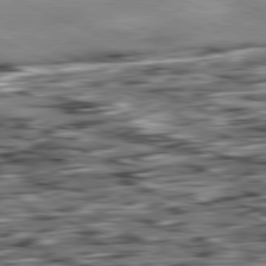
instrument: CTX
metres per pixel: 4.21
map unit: Ap
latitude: -81.6344
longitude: -82.2144
